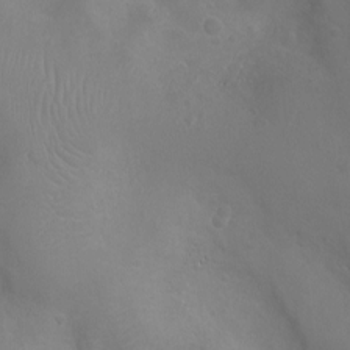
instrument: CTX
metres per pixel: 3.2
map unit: Ht
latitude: -3.7666
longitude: -17.9717
